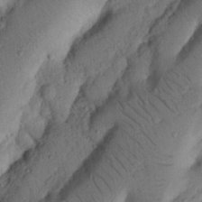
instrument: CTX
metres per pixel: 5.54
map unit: Nhu
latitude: 20.5168
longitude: -75.3860
